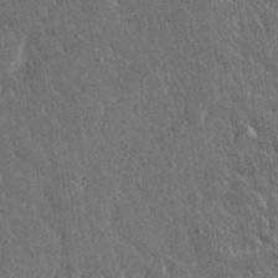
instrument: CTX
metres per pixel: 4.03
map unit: eHh
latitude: 31.1970
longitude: -79.4427
